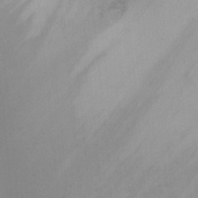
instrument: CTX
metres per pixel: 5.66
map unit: Ht
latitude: 2.6112
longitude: -26.1578
